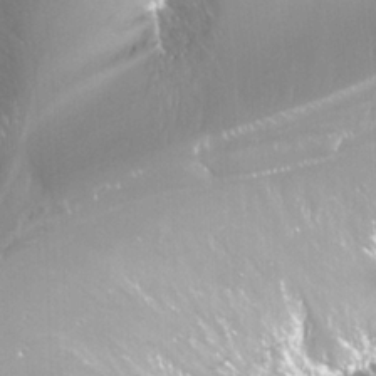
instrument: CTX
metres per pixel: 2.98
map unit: Nhu
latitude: -13.8234
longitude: -62.8380
